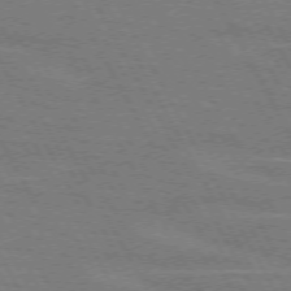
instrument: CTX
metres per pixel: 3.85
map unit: lApd
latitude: 71.6694
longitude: -55.2726
